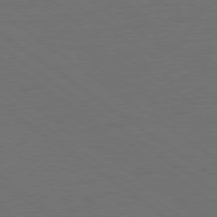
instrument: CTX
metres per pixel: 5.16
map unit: Ap
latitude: -79.3698
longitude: -53.9339
